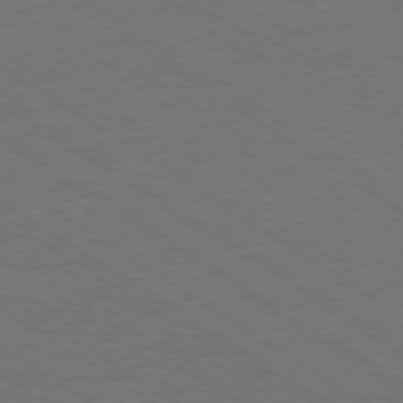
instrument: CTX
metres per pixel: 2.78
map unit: Ap
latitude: -79.8800
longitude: -66.1577
